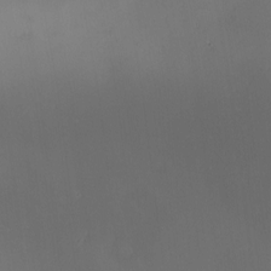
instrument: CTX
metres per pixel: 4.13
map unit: Nhu
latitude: -5.1242
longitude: -87.6505
